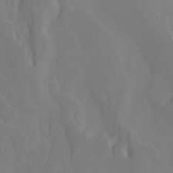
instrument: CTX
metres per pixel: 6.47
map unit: Ht
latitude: -4.8786
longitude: -61.3859
